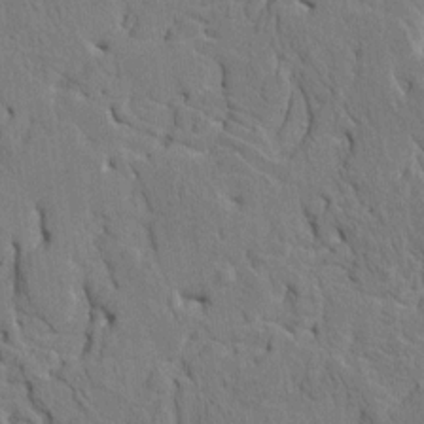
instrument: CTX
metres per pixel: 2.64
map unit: HNhu
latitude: 8.0633
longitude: -3.3481
